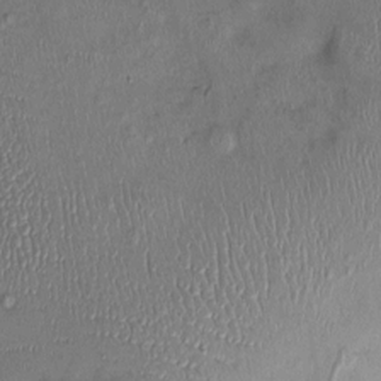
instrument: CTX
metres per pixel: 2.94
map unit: Nhu
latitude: -1.3132
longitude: -14.4979
